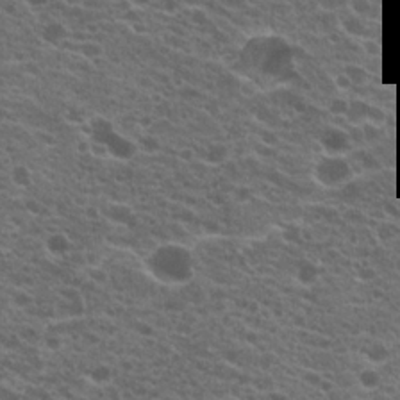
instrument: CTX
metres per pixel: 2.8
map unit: Hto
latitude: 20.6302
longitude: -36.1389
